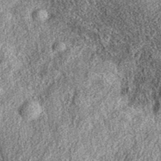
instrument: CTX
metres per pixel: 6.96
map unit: eAb
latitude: 38.5924
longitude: 109.2187
